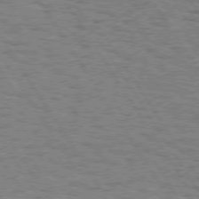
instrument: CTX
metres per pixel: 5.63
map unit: Hpe
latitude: 74.5735
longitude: -135.4048
